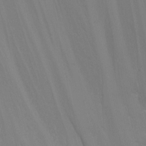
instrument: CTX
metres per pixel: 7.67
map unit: Nhu
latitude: -7.4454
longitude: -90.0255
